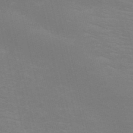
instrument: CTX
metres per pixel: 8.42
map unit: HNb
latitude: -51.6533
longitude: -44.6868
